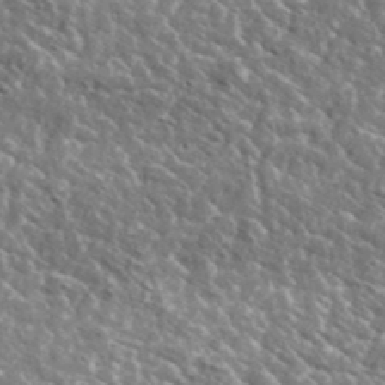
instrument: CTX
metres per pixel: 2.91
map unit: lHvf
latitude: 36.8569
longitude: -88.4034
